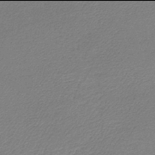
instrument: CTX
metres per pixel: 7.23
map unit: lHb
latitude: -42.0094
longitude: 66.4062
